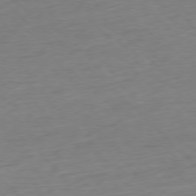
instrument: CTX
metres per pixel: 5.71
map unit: Ap
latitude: -77.4454
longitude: -92.0255
